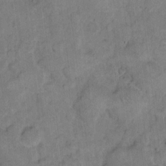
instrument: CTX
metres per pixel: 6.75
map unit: eHh
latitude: 12.0822
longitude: -64.8380
